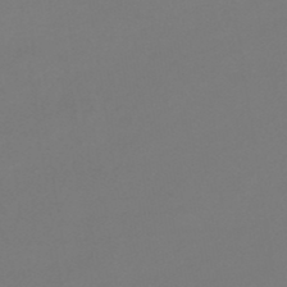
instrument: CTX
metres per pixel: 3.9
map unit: lHb
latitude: -46.6707
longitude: 72.1794
